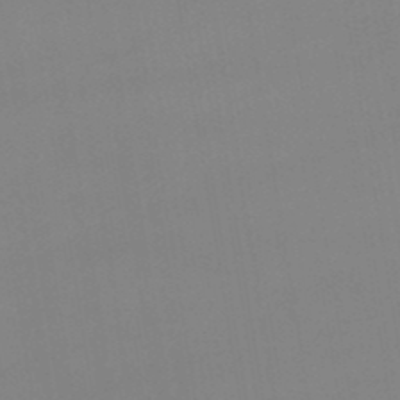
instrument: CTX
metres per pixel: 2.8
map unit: lHb
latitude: -49.0676
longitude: 67.7100
